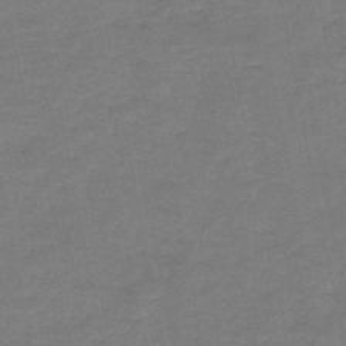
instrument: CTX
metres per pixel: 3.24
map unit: HNb
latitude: -47.2565
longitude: -35.9339
